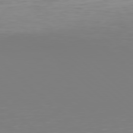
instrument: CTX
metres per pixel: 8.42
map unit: Hpe
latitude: 77.8016
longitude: -162.5924
